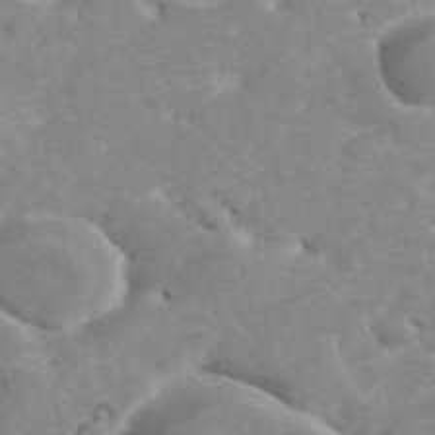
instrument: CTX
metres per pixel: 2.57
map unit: ANa
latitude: 41.8394
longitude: 34.1795
